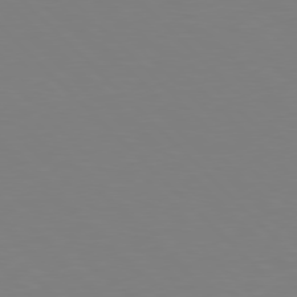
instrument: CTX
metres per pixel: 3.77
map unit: Hpe
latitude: 77.8016
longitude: -174.7624
